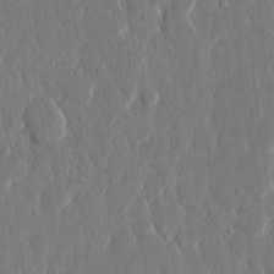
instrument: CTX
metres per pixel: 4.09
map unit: eHh
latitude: 13.9150
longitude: -70.1011
